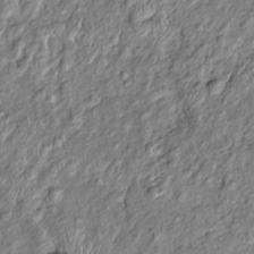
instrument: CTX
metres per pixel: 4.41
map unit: Htu
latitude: -5.8422
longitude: 153.8611
